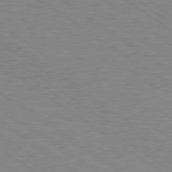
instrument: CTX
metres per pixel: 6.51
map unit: Hpe
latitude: 79.0081
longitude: -122.8002
